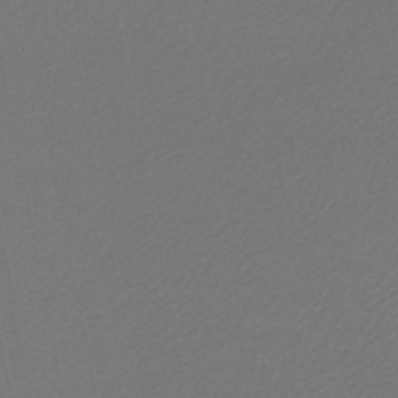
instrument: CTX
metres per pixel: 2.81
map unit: lHb
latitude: -47.7288
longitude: 69.0675
